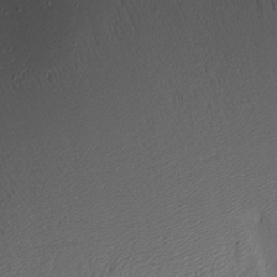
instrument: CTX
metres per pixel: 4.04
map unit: Htu
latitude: -6.6518
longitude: 144.5385
